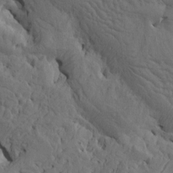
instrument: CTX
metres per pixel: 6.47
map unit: Htu
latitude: -5.4454
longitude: -177.7638
